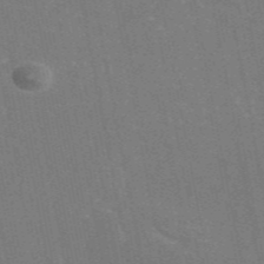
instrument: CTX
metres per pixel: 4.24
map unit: eAb
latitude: 46.6491
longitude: 116.5384
